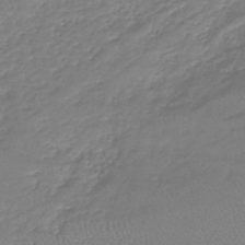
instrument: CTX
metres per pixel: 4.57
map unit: lHb
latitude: -40.8975
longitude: 68.6707
